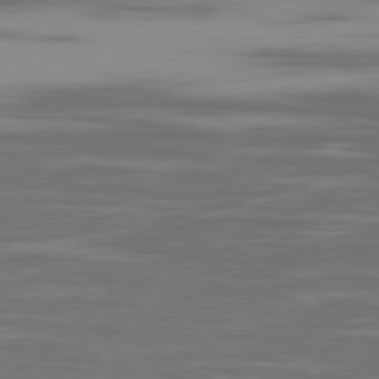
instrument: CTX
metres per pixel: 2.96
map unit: Ap
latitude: -80.3118
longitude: -58.8380
